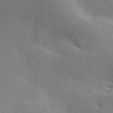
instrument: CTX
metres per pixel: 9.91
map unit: Hve
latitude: 23.6883
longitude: -96.5546
